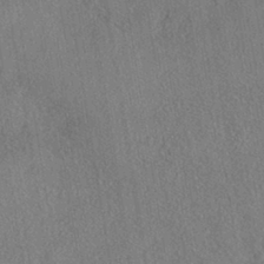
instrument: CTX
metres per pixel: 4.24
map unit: eHh
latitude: -40.9542
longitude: 120.6896
